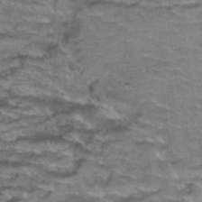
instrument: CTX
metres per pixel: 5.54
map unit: Hto
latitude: 37.5560
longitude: -43.3293
